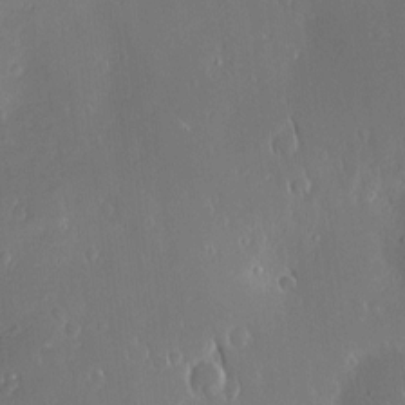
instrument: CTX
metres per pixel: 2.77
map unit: Nve
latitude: -7.5588
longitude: 173.1998
